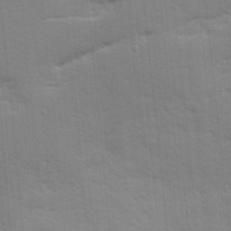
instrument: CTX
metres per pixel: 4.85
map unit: Ave
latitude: 11.5749
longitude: -102.1955
